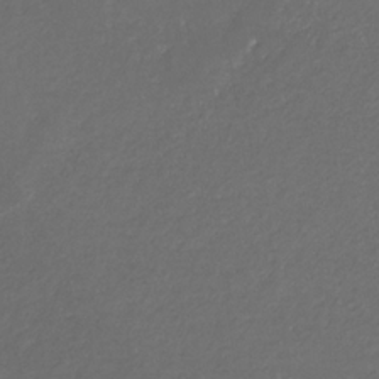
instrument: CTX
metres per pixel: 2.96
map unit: eHb
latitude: -32.2740
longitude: 71.0675
